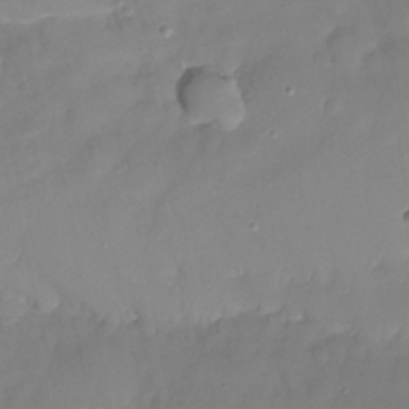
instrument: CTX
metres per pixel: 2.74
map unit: Nhu
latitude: -14.0661
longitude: -60.0444
